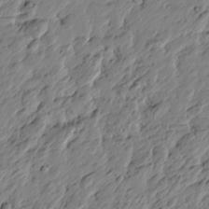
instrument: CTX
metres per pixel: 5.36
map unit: Htu
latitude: -3.1998
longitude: -178.9703
